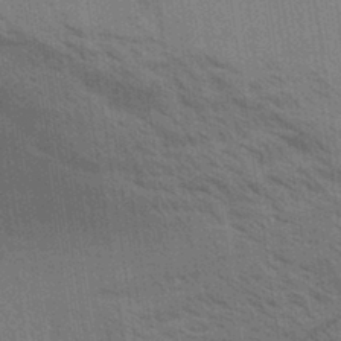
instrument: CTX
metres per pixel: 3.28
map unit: Aa
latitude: 32.0633
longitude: -139.8016
